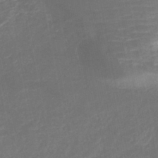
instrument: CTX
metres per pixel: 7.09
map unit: lHb
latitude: -40.9164
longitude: 77.1431
